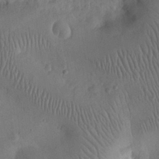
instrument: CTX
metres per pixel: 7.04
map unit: eHh
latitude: 25.3481
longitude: -66.3845
